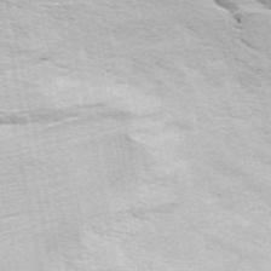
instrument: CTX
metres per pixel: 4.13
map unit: ANa
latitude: 49.3860
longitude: -73.7072
